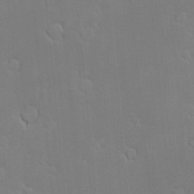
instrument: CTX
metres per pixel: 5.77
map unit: Nve
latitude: -9.6911
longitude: 174.0849
